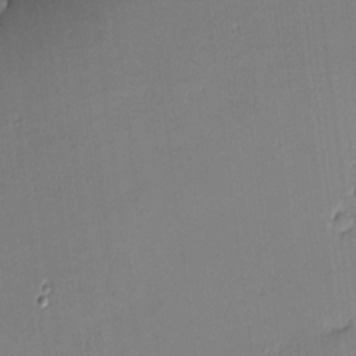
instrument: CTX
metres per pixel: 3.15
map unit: eHh
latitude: -3.2942
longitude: -81.9717
